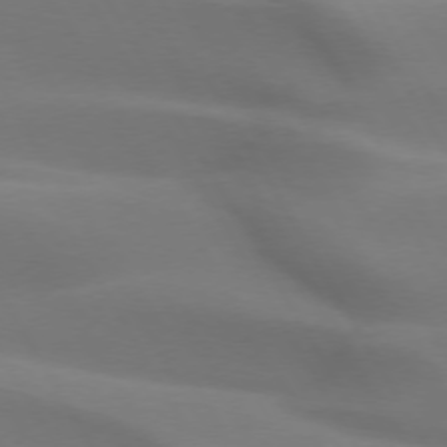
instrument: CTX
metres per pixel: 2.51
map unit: lApd
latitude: 73.1215
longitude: -49.8583
